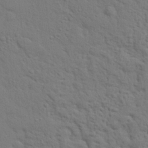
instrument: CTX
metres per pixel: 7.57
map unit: eHh
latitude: 25.3670
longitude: -79.5371
